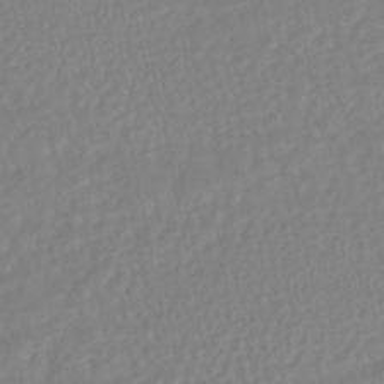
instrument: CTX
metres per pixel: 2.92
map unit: HNhu
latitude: -45.7478
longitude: 107.1242
